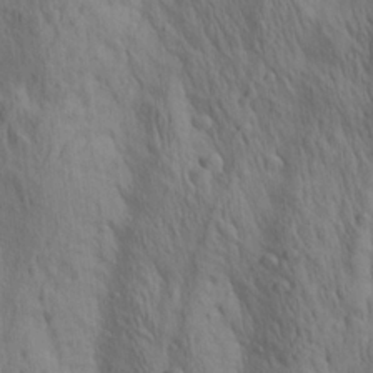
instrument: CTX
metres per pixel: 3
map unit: lAa
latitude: 22.1578
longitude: -138.1011
